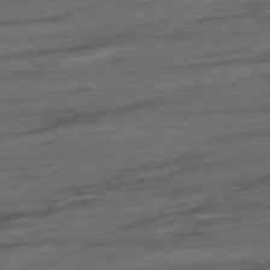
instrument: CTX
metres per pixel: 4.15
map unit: Hpe
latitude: -78.8219
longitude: -19.4426
